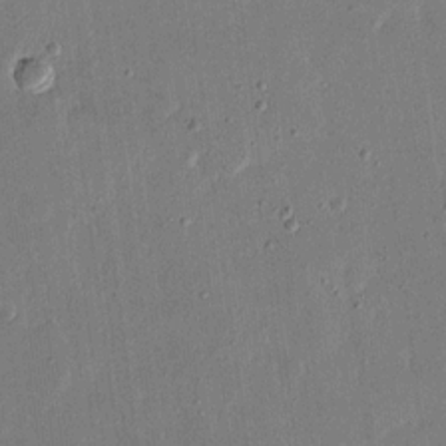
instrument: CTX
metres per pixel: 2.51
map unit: eHh
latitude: 15.7639
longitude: -70.5735
